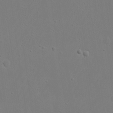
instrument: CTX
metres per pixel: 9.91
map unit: eHh
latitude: 19.0080
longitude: -71.8583
